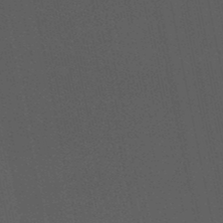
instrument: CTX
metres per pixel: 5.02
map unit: eHb
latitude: -50.7841
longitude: 72.2361
